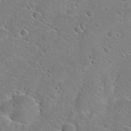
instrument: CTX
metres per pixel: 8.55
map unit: Hto
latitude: 22.8002
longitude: -45.1403
